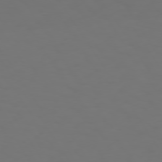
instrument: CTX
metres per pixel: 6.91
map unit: Hpe
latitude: 73.4994
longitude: -127.0648
